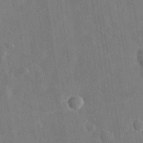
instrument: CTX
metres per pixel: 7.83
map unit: eHh
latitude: 31.5560
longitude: -78.0633
